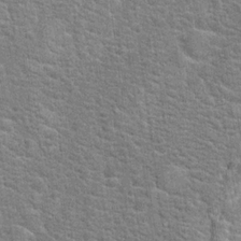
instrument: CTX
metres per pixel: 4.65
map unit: Hto
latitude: 20.0255
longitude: -43.9906
